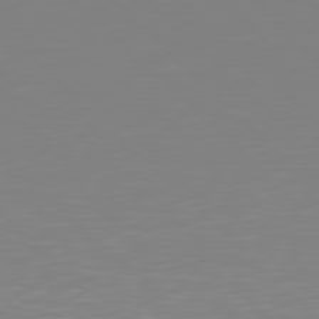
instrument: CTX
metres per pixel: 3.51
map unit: Hpe
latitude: 77.8961
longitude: -172.9513
